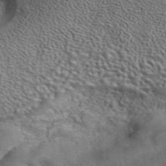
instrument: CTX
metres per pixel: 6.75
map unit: eAb
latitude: 42.2334
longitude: 104.2172
